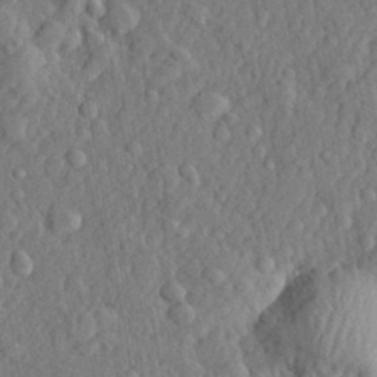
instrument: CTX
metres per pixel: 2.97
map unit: lHvf
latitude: 22.1956
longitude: 143.7477
